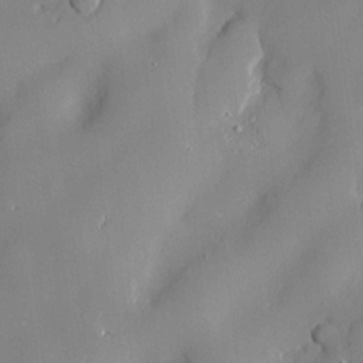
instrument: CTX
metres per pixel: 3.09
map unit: Htu
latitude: -7.1620
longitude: 175.6721
